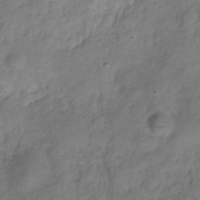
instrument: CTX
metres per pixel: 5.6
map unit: Hve
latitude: -31.3509
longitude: 95.9178
